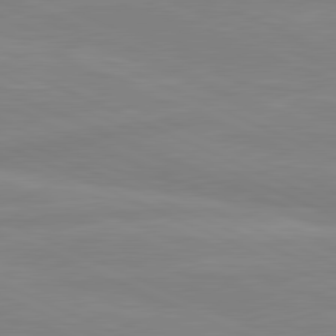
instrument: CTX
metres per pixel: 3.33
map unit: lApd
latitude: 81.4993
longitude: -173.5938
